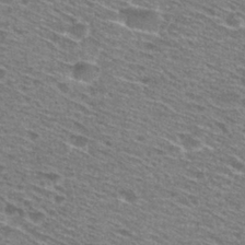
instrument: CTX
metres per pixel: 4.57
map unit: Hto
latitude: 28.9325
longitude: -46.9892
